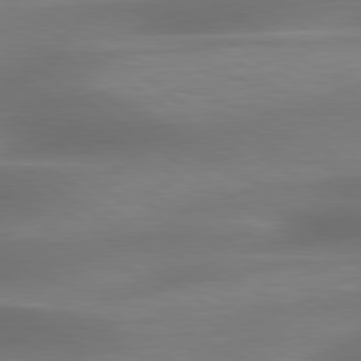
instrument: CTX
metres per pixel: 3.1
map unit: lApd
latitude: 79.5938
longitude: -91.8205
